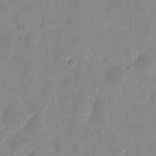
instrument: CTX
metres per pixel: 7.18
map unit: eHh
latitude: 8.1956
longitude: -72.9892
